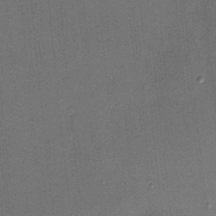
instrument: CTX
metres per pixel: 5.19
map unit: HNhu
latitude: 12.9703
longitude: 10.9164
